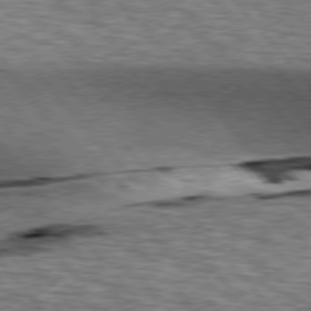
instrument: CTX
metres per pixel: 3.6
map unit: lApd
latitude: 76.7435
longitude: -61.2915
